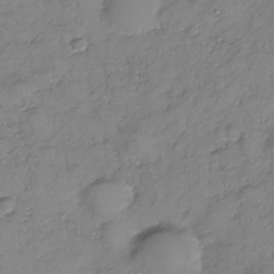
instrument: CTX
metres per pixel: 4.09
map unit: Nhe
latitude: -32.2173
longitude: -93.8961
